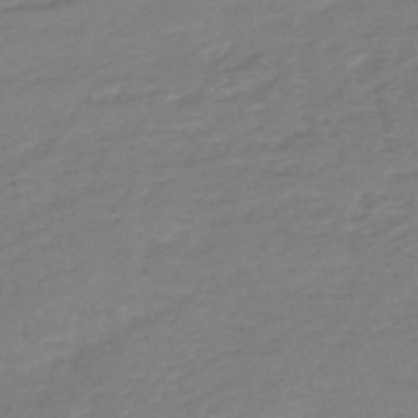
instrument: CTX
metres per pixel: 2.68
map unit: HNb
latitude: -54.8219
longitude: -43.2348
